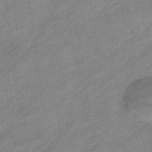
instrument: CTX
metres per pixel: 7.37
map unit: eHb
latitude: -40.8219
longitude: 83.7855
